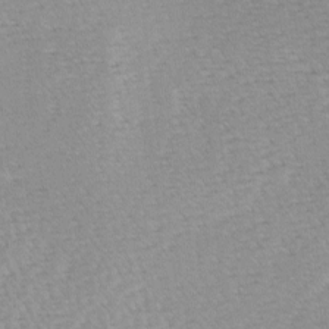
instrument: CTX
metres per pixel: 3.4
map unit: Ave
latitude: 0.7813
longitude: -115.3103
